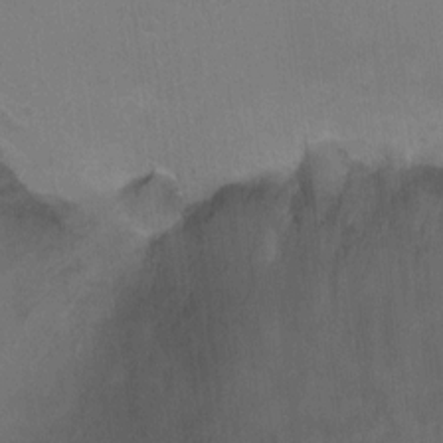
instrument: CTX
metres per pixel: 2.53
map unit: Ht
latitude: -1.3699
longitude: -17.1970
